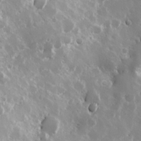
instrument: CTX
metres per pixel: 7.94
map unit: Hve
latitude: 24.3278
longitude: 146.1228
